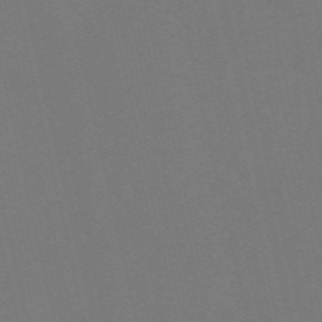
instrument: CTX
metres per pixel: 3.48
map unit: Nve
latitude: -58.6140
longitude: 60.6896
